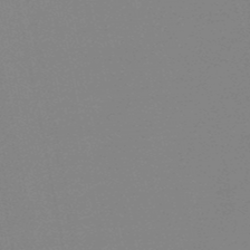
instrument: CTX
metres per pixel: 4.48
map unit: lHb
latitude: -48.8408
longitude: 69.6721
